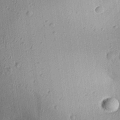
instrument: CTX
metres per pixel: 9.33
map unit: Aa
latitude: 27.1592
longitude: -130.4223
